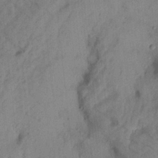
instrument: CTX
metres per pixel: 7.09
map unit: Aa
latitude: 20.4034
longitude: -147.6505
